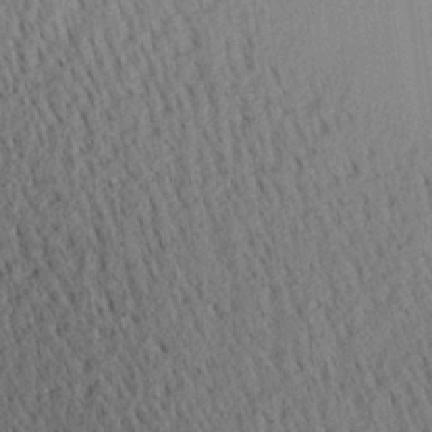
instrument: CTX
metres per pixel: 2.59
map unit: Aa
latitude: 25.5182
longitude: -134.6490
